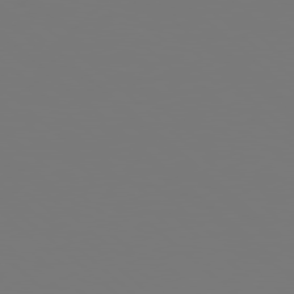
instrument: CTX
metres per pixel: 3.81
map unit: Hpe
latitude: 78.1578
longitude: -163.1215
